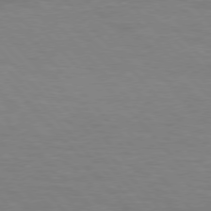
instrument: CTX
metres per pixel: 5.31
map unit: lApd
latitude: 76.1955
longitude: -59.2159
